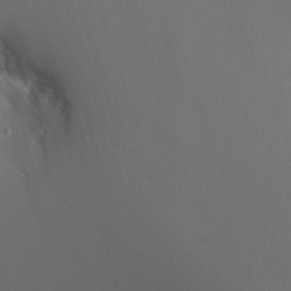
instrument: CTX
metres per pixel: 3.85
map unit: Nhu
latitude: -7.5588
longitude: -75.5938
